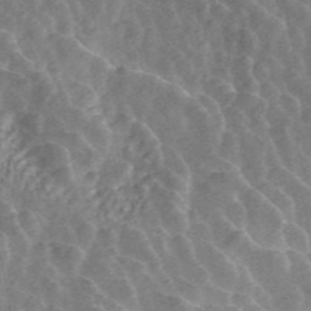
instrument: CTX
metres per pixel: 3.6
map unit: ANa
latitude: 45.8394
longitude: 30.3873
